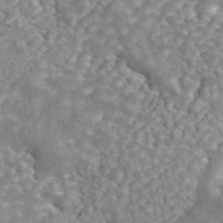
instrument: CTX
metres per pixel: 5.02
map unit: ANa
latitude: 44.9513
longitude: 27.1431
